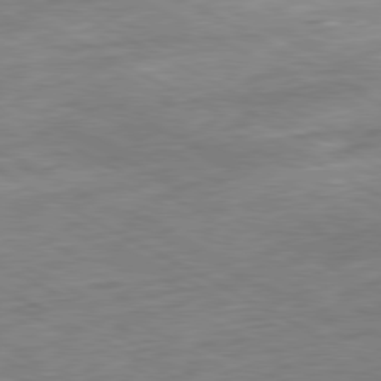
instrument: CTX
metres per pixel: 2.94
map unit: Ap
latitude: -80.9920
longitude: -73.6883
